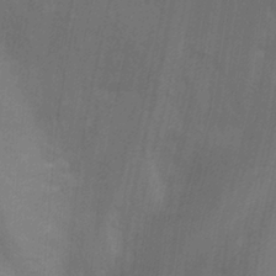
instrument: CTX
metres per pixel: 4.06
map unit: Ht
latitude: 0.8380
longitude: -32.4223
